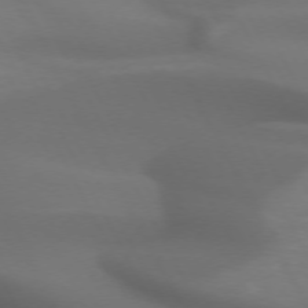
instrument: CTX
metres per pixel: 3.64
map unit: lApd
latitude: 71.8961
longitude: -50.8380
